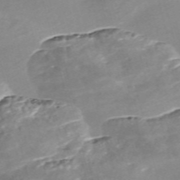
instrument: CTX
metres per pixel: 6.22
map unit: Nve
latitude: -57.9556
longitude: 59.1620
